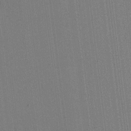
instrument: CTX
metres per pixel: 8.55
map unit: HNhu
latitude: 7.6883
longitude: 15.9556
